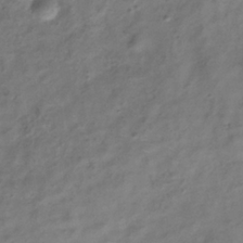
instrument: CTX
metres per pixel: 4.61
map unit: Hve
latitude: -33.2943
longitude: 89.0864
